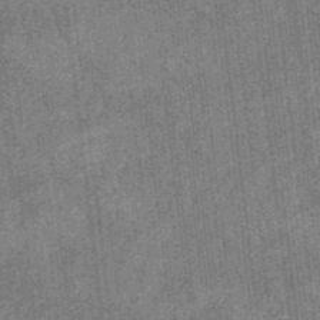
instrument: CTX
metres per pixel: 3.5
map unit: eHb
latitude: -35.8989
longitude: 79.1620
